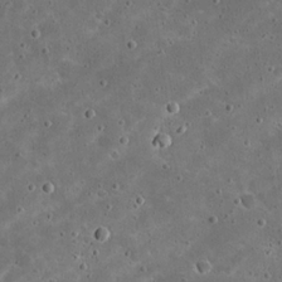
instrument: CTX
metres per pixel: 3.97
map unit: eHh
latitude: 20.8191
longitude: -65.3104
